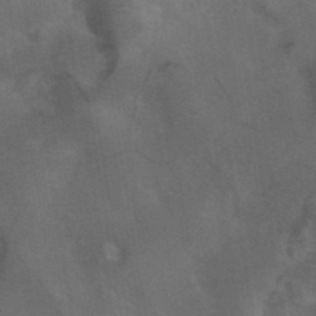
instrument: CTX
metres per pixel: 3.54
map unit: ANa
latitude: 40.1010
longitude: 29.3888
